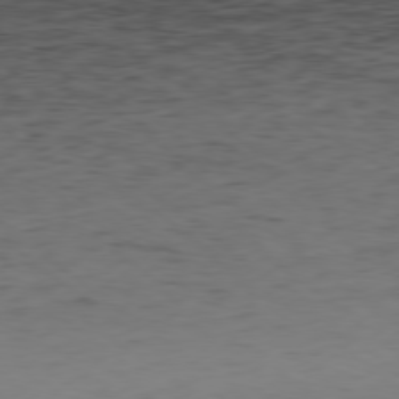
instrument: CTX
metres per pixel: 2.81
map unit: Hpe
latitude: -78.9352
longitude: 16.6141
